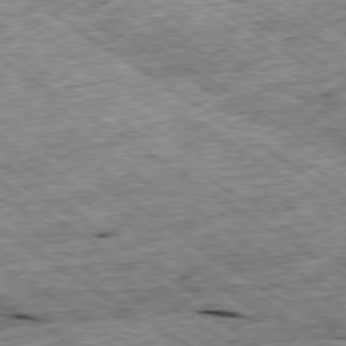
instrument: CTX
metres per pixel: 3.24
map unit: Ap
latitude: -79.4454
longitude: -86.8947
